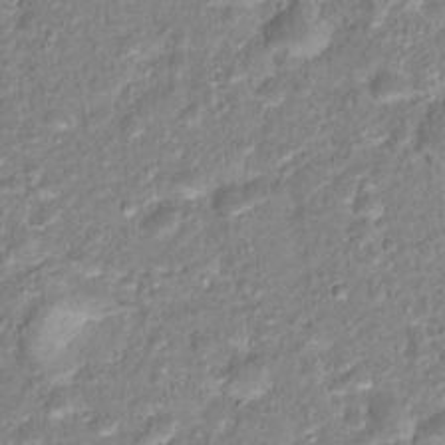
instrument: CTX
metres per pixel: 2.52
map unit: Hto
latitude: 16.7057
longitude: -37.2915
